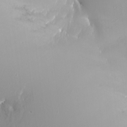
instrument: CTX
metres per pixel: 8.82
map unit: Nhu
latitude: -8.1795
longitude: -91.6883
